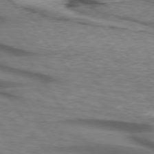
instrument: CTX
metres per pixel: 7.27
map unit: lApd
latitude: 74.3845
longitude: -77.3481
